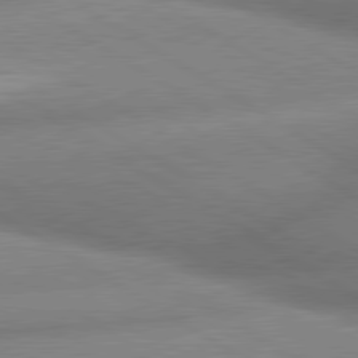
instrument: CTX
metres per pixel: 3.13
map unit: lApd
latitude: 80.0822
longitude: -162.4790
